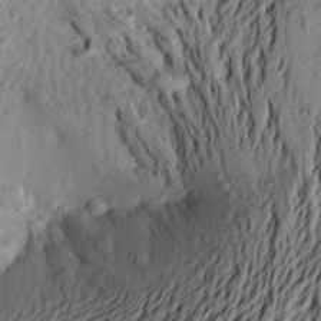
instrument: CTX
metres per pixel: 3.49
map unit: Aa
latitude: 21.7639
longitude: -149.8583
